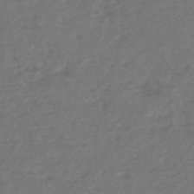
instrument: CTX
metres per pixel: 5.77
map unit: eHh
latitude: -51.4454
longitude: -24.6112
